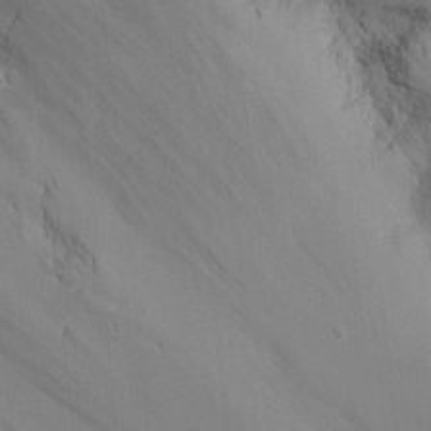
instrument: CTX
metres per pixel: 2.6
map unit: Ht
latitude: -0.8030
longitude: -17.2537
